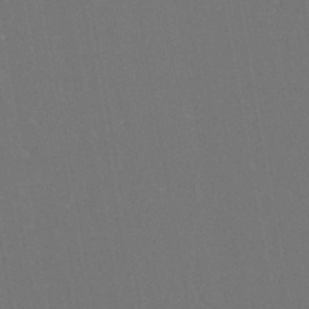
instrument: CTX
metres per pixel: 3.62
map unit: eHh
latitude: -44.5196
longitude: -28.8569
